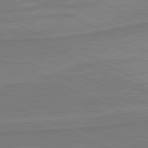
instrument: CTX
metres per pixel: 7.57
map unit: lApd
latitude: 81.4804
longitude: 170.2551
